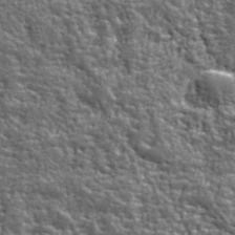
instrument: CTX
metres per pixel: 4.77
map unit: eHh
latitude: 42.1011
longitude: -91.6505
